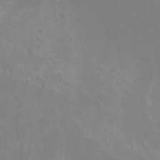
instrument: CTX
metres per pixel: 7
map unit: Htu
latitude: -12.0661
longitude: -72.5546
